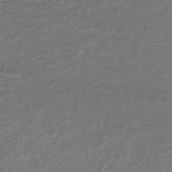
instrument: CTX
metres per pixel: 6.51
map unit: lHb
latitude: -35.6533
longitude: 63.4076
